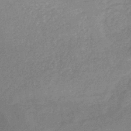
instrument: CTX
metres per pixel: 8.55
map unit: lHb
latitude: -32.5574
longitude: 69.2942
